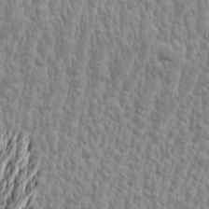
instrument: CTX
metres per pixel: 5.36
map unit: Aa
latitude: 9.1781
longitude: -130.4034
